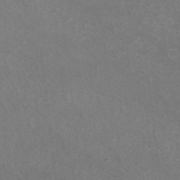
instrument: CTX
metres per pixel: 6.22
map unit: ANa
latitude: 35.5182
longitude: 13.7856
